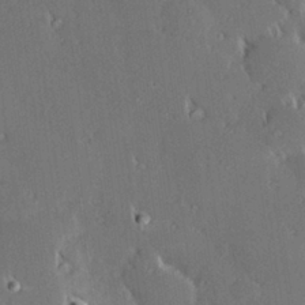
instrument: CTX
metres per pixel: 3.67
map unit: Hve
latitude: 27.8583
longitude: -93.5938
